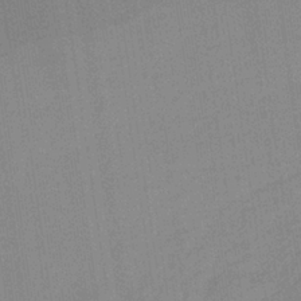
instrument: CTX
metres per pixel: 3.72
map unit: lHb
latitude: -35.1431
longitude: 65.9178
